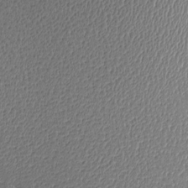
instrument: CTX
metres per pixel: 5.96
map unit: Htu
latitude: -3.8044
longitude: 176.0661
